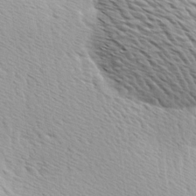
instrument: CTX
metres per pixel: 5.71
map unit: Ave
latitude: 10.1767
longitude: -107.3482
